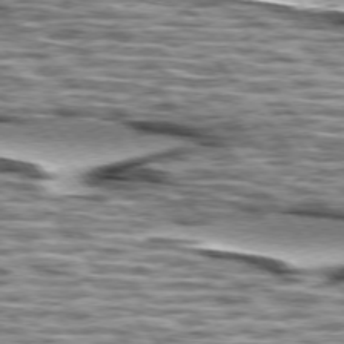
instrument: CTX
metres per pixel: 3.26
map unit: lApd
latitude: 75.1592
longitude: -56.9513
